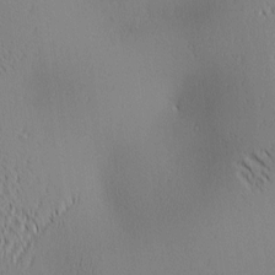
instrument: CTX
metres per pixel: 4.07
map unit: lAa
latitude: 1.6316
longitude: -116.7624
